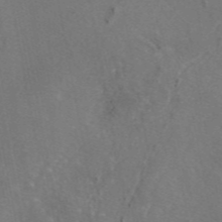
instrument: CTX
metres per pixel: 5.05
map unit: eAb
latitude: 46.4223
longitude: 107.7856
